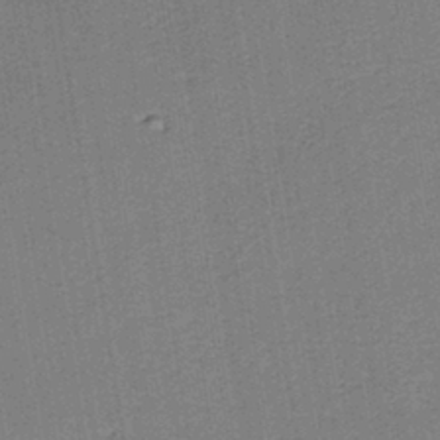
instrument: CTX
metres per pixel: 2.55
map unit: HNb
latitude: -38.9542
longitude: 50.3495
